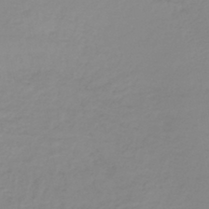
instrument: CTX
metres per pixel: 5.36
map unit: lHb
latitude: -36.5573
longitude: 61.7667
